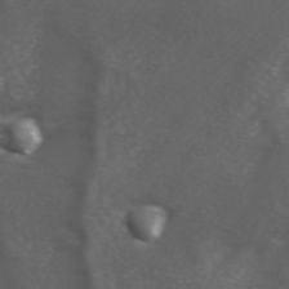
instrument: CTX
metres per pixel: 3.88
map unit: Ave
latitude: 1.1025
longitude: -112.9703
